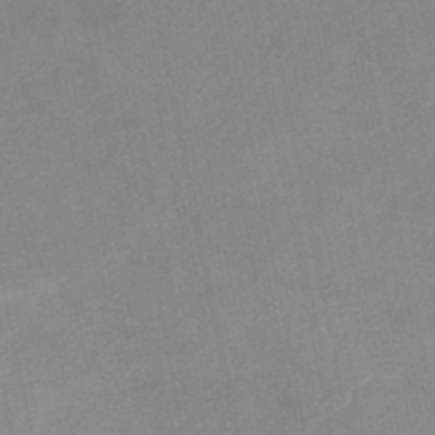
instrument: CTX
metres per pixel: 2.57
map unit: HNb
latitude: -52.3117
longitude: -49.8583
